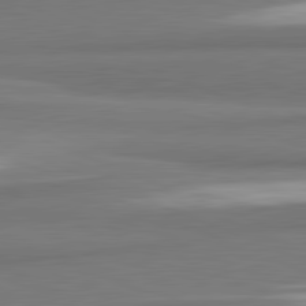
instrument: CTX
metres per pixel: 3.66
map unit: lApd
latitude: 81.9528
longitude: 173.4454
